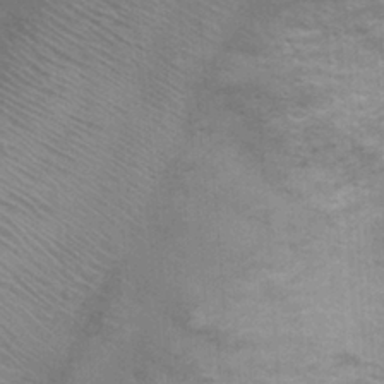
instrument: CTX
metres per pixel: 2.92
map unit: Nhu
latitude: 1.5371
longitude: -17.7449
